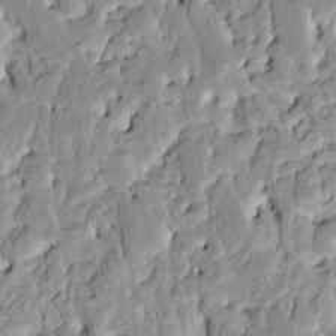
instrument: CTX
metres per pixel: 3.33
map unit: HNhu
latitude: 7.2915
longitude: -2.7624
